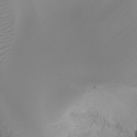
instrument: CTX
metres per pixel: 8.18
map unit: Ht
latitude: -16.2362
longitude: -44.6112
